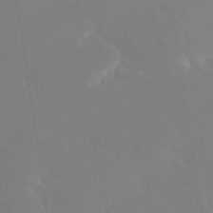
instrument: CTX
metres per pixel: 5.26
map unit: Nhu
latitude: 30.5924
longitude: -58.3467
